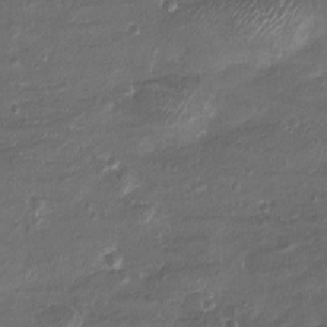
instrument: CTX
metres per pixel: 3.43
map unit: eHh
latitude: -3.8611
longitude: -75.2159
